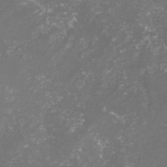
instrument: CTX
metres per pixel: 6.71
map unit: lHvf
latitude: -15.6722
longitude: -100.1578
